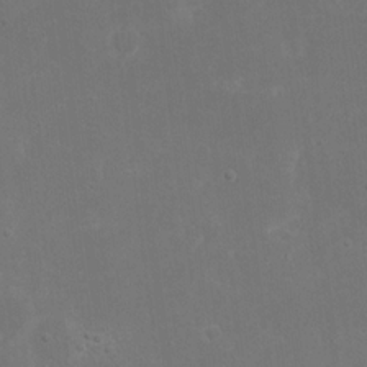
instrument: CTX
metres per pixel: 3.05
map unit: eHh
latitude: 17.7639
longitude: -72.4790
